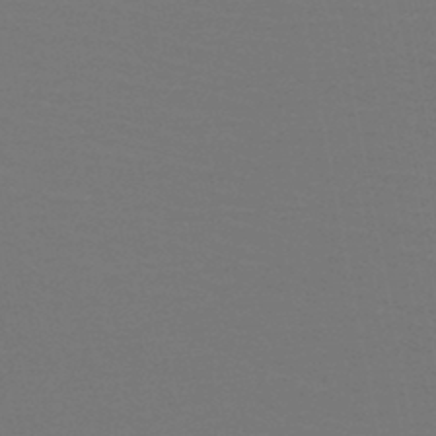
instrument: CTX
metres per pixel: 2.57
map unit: HNb
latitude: -46.9919
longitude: -44.1200
